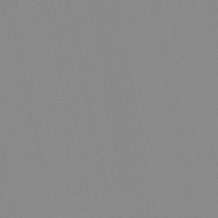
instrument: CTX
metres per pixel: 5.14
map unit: lHb
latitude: -48.9920
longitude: 81.0109
